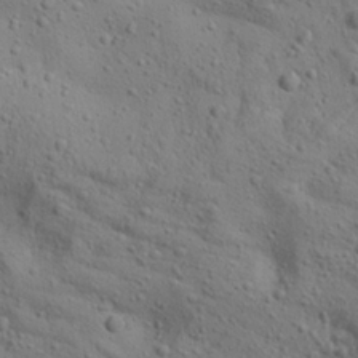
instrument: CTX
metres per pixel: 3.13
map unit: Aa
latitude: 23.9339
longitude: -143.9717
